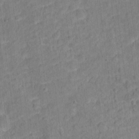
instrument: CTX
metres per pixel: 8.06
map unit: Hto
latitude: 12.8191
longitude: -38.3656
